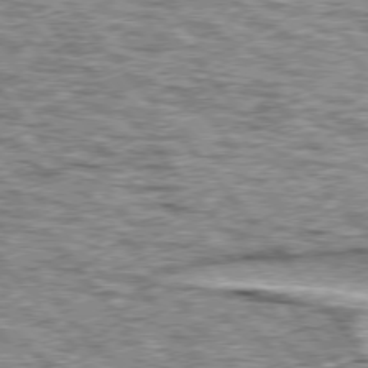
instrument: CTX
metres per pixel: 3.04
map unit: lApd
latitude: 76.3278
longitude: -70.7435
